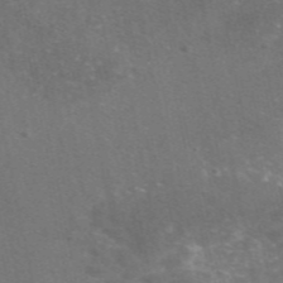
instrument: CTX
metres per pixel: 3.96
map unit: eAb
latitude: 47.1026
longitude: 115.8989
